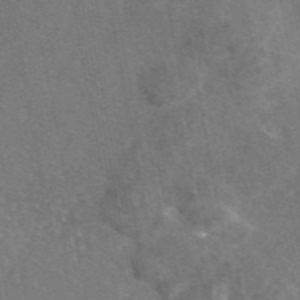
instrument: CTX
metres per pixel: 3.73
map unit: eAb
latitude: 46.4223
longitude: 113.5210
